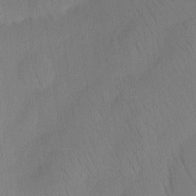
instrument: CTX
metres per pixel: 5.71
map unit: HNhu
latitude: 12.1389
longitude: 9.2376
